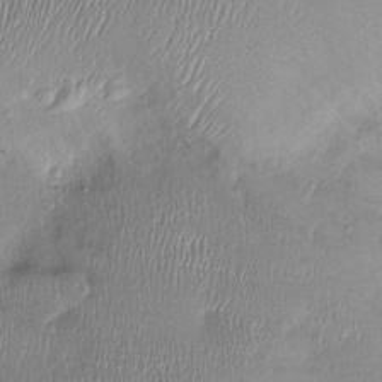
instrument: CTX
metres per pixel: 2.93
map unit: Ht
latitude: -2.7841
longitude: -14.4790
